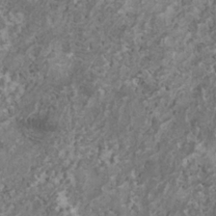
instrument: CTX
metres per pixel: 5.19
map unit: HNhu
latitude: 1.4804
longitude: 4.1983
